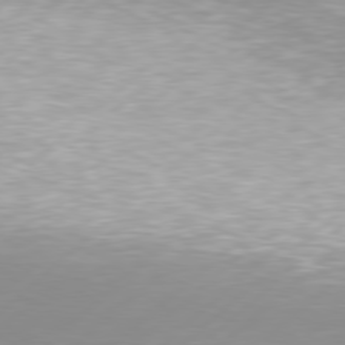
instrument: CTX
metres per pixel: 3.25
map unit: Hpe
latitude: 77.8583
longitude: -130.9703
